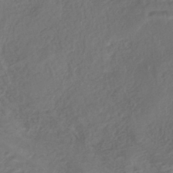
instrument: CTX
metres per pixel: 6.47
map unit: HNhu
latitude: -40.3117
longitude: 108.2361
